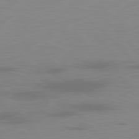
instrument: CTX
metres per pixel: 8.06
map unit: Ap
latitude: -79.0297
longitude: -70.3089
